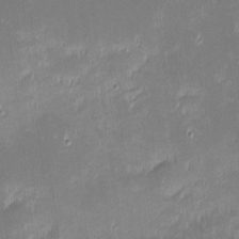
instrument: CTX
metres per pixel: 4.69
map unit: eHh
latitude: -2.4251
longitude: -84.5357
